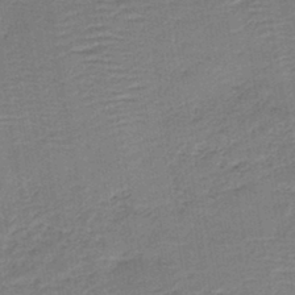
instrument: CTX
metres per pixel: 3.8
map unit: HNb
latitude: -41.7855
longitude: 50.6896
